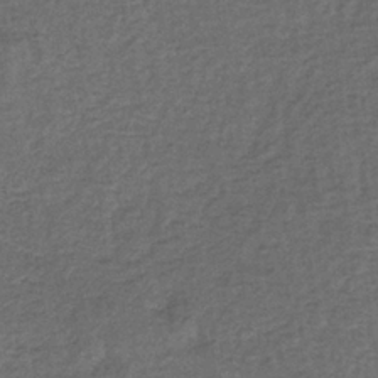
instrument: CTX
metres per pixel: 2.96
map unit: lHb
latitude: -35.1809
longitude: 66.1984
